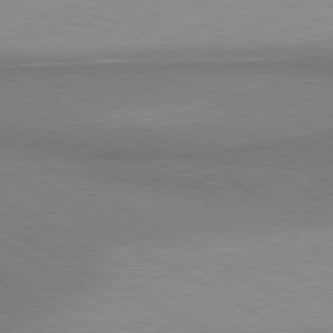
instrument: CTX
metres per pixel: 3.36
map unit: lApd
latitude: 80.8758
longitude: 159.2942
